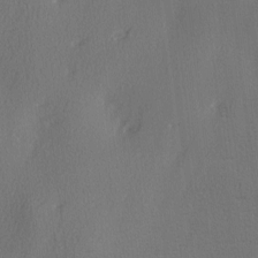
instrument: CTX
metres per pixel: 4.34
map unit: Ave
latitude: 2.8380
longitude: -111.3671
